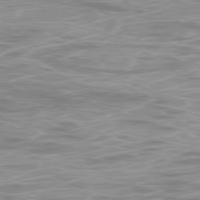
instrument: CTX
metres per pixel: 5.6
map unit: Ap
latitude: -78.4251
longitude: -63.8962
